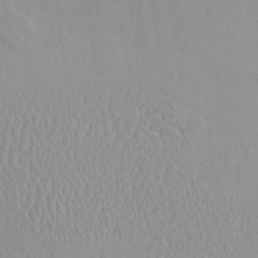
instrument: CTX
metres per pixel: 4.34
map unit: eHh
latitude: -1.5211
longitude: 19.1053
